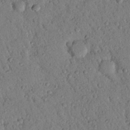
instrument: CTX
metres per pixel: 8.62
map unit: Nhu
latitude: 22.3278
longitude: -76.5923
